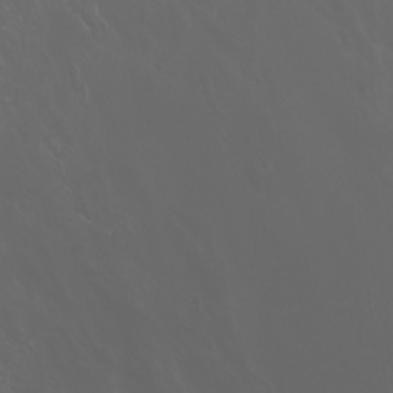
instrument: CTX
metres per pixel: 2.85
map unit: Htu
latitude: -7.0486
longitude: -73.5560
